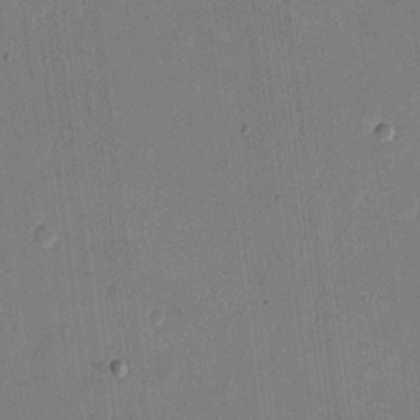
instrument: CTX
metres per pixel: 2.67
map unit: eHh
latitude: 10.2712
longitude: -68.8002
